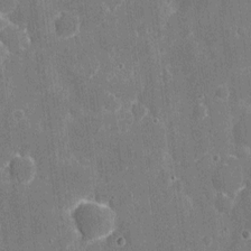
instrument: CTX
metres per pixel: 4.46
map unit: eHh
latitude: 5.9906
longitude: -67.8772
